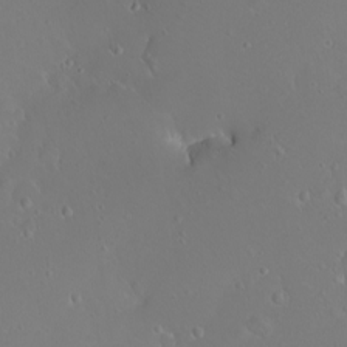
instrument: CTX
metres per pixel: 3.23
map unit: eHh
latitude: -8.8030
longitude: -69.7449
